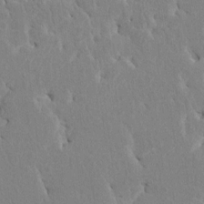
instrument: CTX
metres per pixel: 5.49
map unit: HNhu
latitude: 7.6694
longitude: -3.0458
